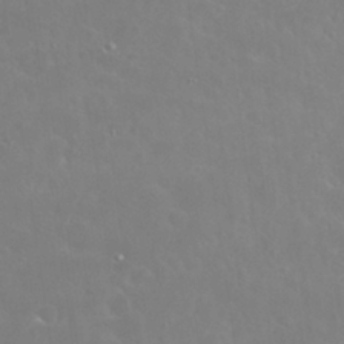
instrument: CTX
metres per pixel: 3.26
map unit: Nhu
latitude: 28.7435
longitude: -60.3845
